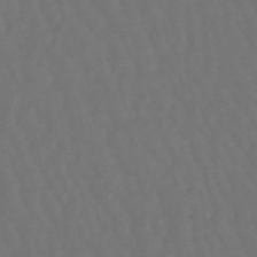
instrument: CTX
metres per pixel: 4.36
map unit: lHb
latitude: -47.6722
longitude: 79.2187
